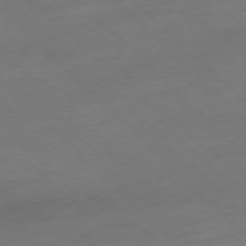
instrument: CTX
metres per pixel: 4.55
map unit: Ap
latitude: -77.1242
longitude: -64.7057
